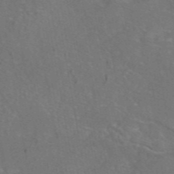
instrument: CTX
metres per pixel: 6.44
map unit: eAb
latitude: 45.8961
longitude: 109.1998
